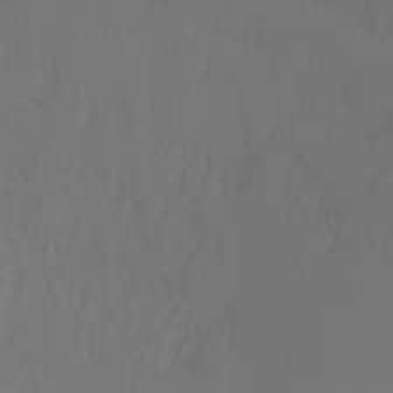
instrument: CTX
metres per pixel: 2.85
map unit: Hto
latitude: -7.0675
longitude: -49.8205
